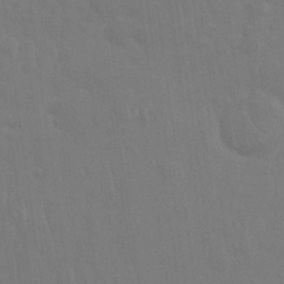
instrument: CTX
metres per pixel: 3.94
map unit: Nhu
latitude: 28.4412
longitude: -64.4034
